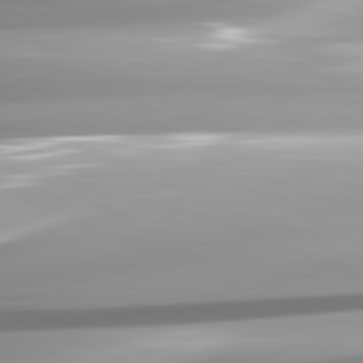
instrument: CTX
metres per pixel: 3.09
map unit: lApd
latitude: 81.9150
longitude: -147.6694
